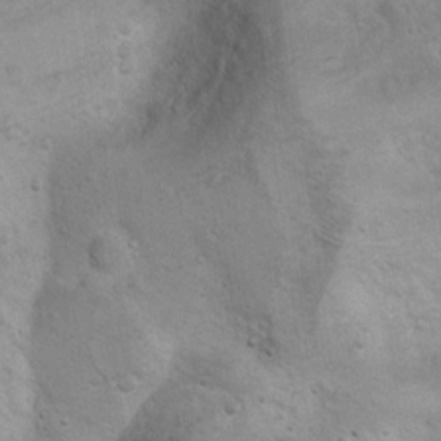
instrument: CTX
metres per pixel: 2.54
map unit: Nhu
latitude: 10.2145
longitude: -23.8205
